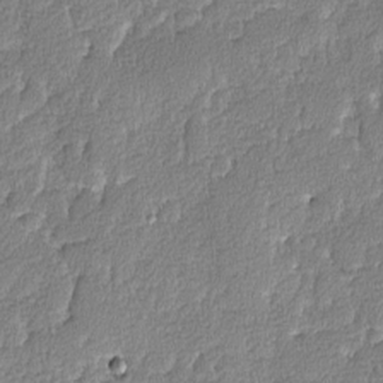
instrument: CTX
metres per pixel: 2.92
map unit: lAvf
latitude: -8.2550
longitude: -112.4790
